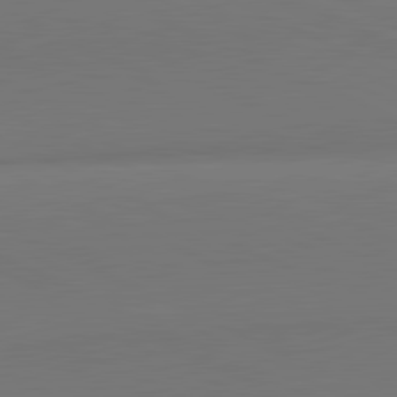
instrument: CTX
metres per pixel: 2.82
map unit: lApd
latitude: 81.6127
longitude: 145.2565
